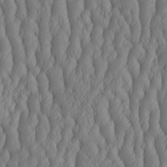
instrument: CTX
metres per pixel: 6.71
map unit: HNhu
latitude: -2.6140
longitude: 13.4266
